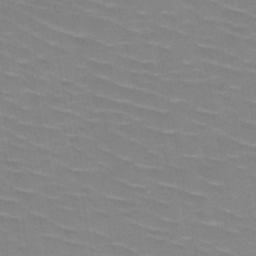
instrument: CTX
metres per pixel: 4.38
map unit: HNb
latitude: -48.1417
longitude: -47.4994
